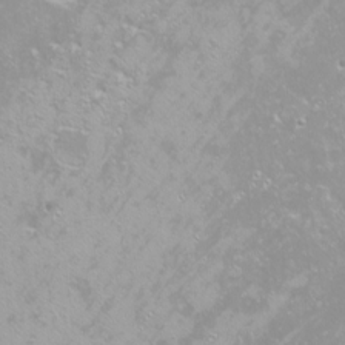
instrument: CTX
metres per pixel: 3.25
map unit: Nhu
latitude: -9.0108
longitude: -70.5168
